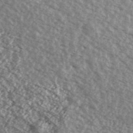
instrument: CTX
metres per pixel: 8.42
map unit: Ave
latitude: 39.4615
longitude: -111.0270
